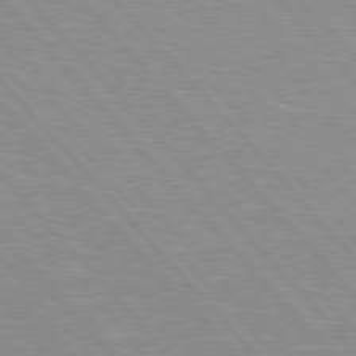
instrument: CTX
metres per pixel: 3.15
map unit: Hpe
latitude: 76.1011
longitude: -126.4223
